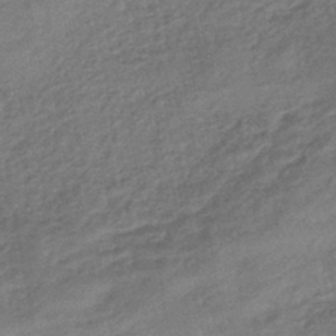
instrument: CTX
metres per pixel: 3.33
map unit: eHb
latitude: -43.6532
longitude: 84.5006
